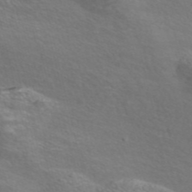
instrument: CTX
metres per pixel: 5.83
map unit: Nve
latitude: -56.2739
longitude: 52.8030
